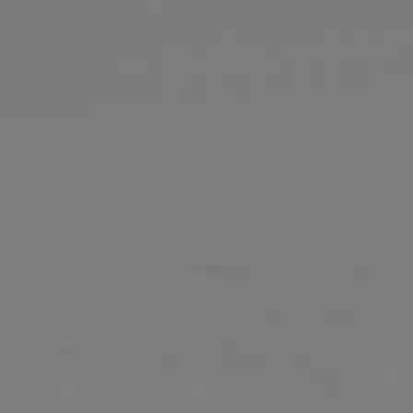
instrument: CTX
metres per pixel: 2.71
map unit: Hpe
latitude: 75.5749
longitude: -139.3859
